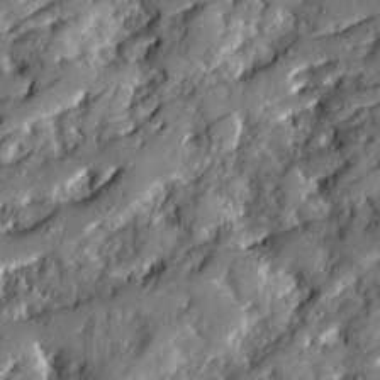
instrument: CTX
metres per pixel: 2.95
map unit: Ave
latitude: 19.7260
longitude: -129.4426
